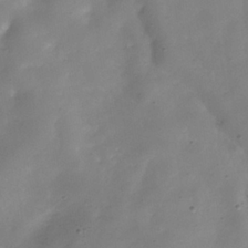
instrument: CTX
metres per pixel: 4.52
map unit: Hve
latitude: -32.5007
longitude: 93.1620
